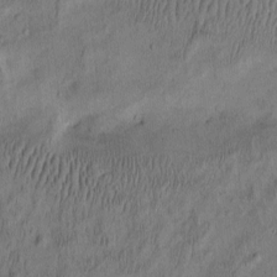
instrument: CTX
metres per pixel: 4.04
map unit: eHh
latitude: -2.8219
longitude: 17.5588
